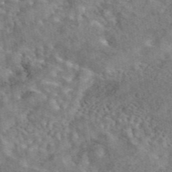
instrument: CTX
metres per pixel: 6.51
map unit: eAb
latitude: 44.0633
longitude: 110.9352
